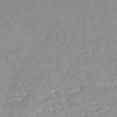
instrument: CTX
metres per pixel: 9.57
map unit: Nhe
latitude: -48.1039
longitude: -173.0080
